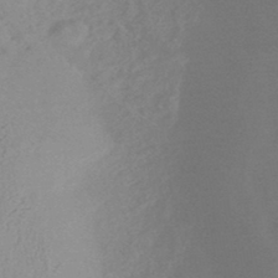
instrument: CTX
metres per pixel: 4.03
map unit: HNhu
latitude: -45.1998
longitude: 91.7667
